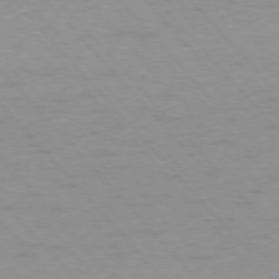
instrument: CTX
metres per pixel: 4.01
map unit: Ap
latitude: -76.7841
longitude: -61.4993
